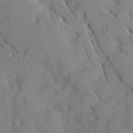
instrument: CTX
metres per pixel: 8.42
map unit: Ave
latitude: 8.5546
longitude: -104.0255
